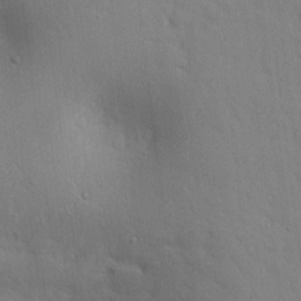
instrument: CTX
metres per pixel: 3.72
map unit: lAvf
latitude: 9.7072
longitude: 168.2361
